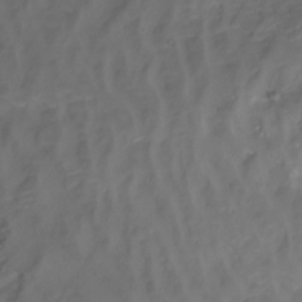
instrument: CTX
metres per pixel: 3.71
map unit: Nhu
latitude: -16.7841
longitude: -50.7246
